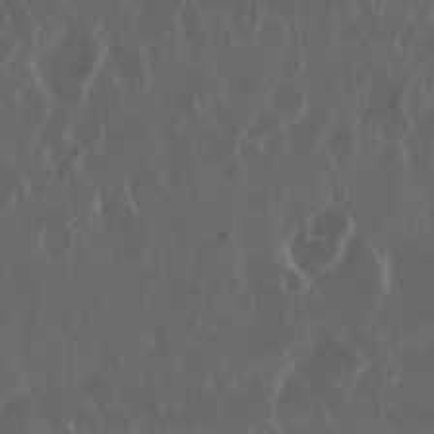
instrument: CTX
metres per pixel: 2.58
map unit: Nhu
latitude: 29.8772
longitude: -59.7072
